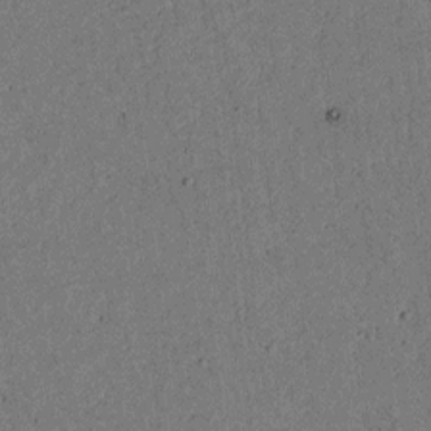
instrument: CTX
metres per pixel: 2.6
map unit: lAvf
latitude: 4.1956
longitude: 168.3495
